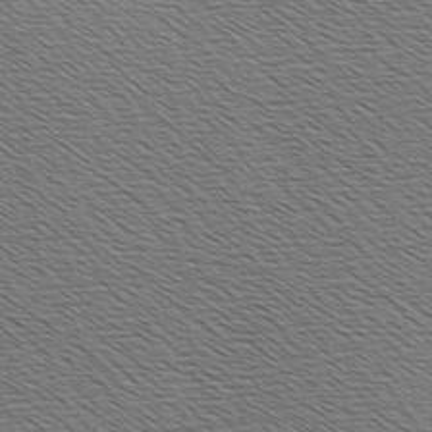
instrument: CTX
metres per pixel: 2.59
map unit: Hve
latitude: 3.2537
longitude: -125.2348
